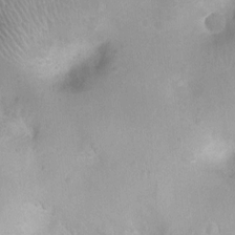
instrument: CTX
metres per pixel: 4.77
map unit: Ht
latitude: -8.0472
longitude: -21.5749
